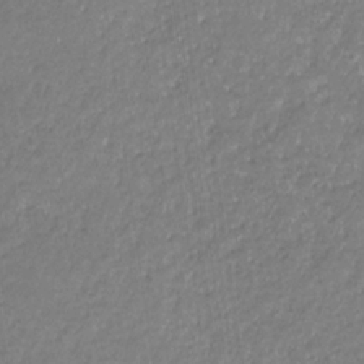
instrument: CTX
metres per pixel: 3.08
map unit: eHb
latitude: -31.5399
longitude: 67.1809
